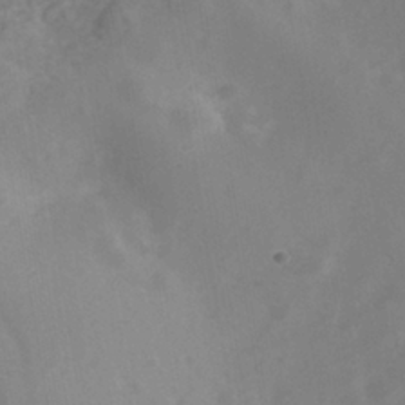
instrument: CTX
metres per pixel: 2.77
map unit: Nhe
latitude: -40.4629
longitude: -100.1578
